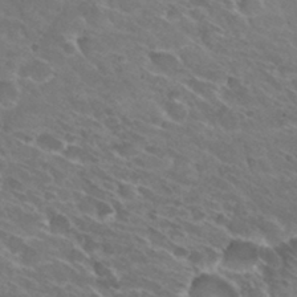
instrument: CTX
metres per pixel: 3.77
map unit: Hto
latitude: 31.1592
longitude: -44.1578
